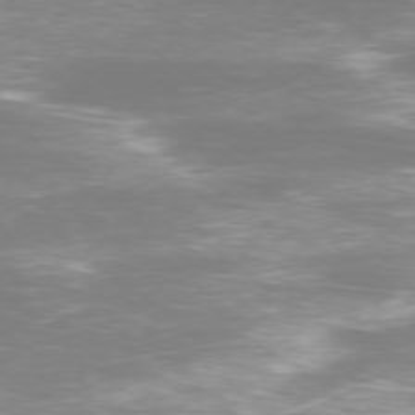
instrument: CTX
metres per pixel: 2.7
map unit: Ap
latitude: -78.4440
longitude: -93.7260
